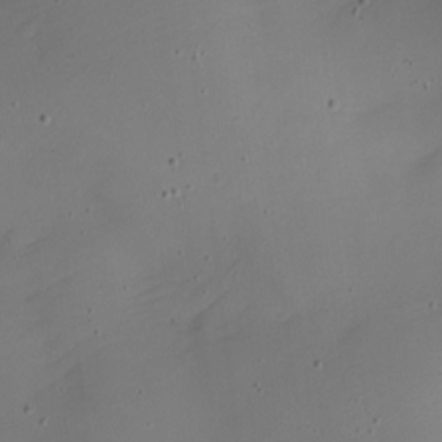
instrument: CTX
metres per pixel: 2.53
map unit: Nhe
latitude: -19.8800
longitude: 144.8030
